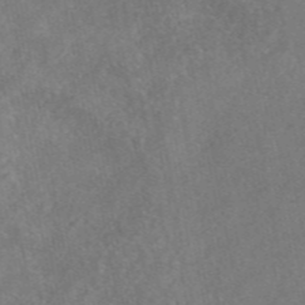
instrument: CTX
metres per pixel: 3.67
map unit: eAb
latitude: 47.2537
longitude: 127.7288
